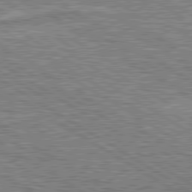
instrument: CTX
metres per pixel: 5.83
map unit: lApd
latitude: 80.1011
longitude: 172.4062
